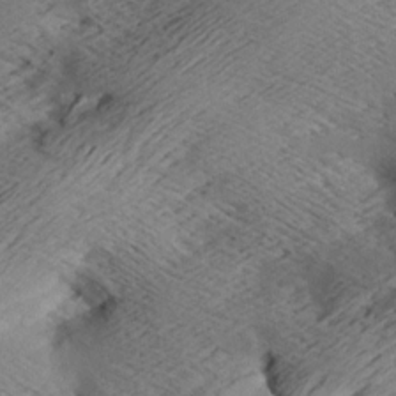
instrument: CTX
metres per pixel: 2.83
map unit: Aa
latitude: 7.5749
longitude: -140.7435
